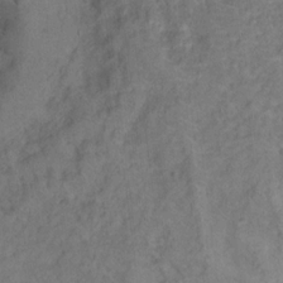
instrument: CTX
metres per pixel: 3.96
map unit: Ht
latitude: 13.7450
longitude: -39.0080
